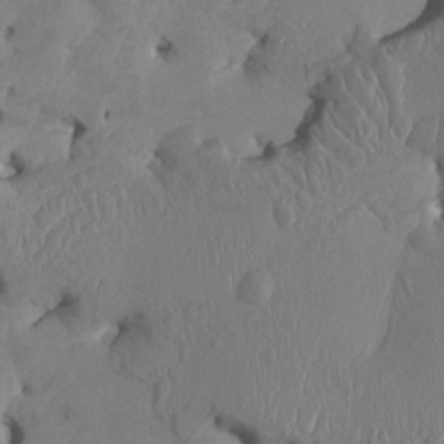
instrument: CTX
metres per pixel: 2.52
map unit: HNhu
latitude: 3.7827
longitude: -6.5168
